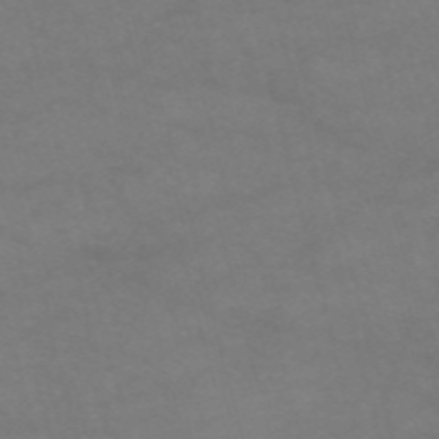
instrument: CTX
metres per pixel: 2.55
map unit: HNb
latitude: -55.1053
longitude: -40.5923
